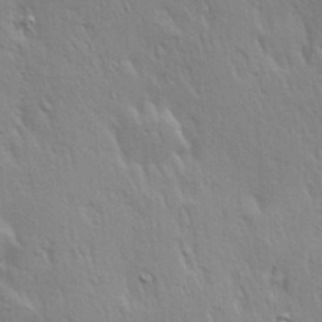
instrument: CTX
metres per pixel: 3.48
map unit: Hve
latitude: 23.4048
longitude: -97.0836
